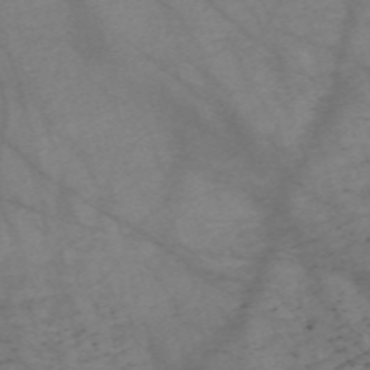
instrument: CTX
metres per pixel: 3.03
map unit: Nve
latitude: -59.4076
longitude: 64.5196
